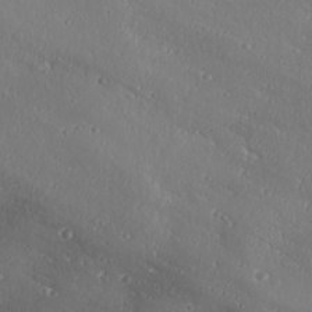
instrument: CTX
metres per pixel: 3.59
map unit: Ave
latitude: 18.7624
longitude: -137.7261
